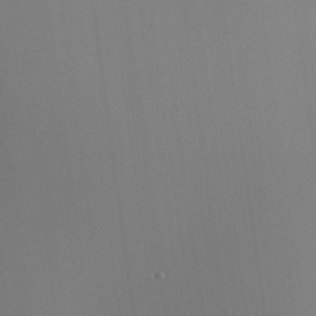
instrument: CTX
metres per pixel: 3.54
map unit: HNhu
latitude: 9.3104
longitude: 10.3495
